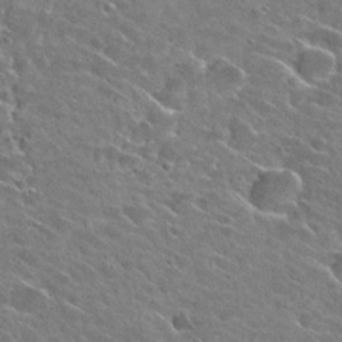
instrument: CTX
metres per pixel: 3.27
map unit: Hto
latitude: 26.6869
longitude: -42.9892
